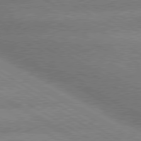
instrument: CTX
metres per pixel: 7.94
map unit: lApd
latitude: 79.8206
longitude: -153.3104
